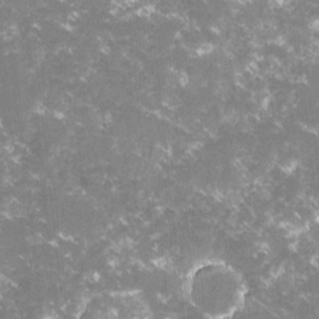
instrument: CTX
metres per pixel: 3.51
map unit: lHvf
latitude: -15.7478
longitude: -101.3671
